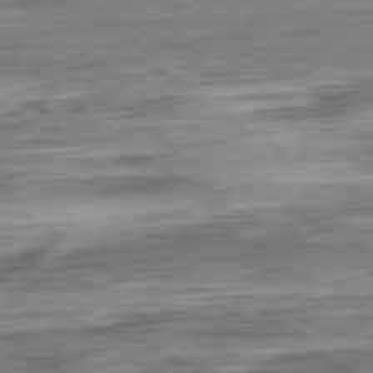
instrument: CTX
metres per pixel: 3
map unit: Ap
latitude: -81.0298
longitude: -68.2145
